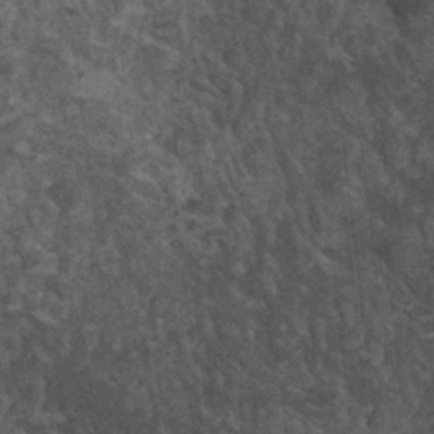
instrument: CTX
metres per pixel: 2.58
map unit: HNhu
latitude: 2.6868
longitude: 4.2361
